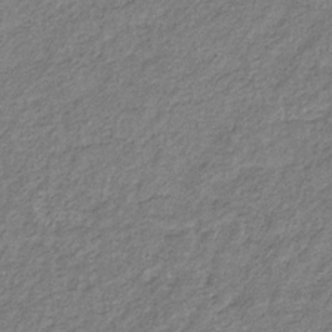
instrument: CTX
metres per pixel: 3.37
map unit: eHb
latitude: -31.5021
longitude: 69.2187
